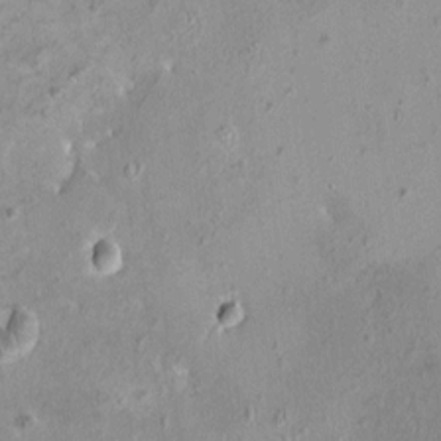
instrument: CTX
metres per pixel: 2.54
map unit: HNhu
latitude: 5.2348
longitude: 3.4076
